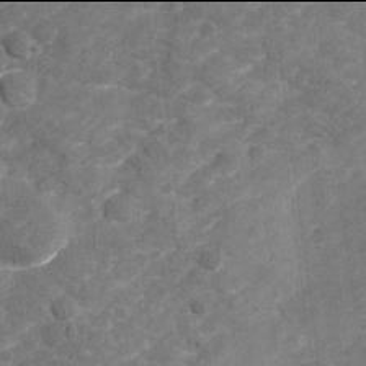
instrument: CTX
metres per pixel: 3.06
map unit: Nhu
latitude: -22.0094
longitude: -55.9906
